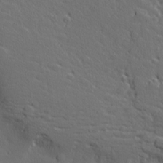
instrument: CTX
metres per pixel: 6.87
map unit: Hve
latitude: 26.6869
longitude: 144.0661
